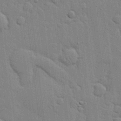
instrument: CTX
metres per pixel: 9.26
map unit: lHvf
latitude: 17.2915
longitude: -113.5749
